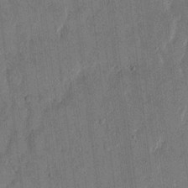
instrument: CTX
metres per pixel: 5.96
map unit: eHh
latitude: 14.0822
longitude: -68.7057
